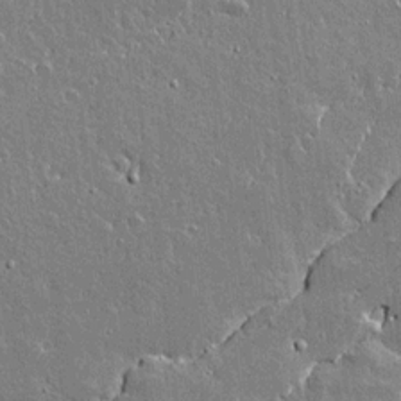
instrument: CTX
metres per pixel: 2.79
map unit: lAvf
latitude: 15.4427
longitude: -128.3278
